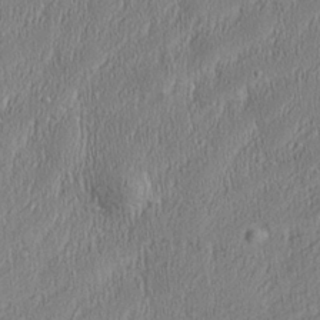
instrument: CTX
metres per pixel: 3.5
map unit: Aa
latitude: 28.1767
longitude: -137.9150
